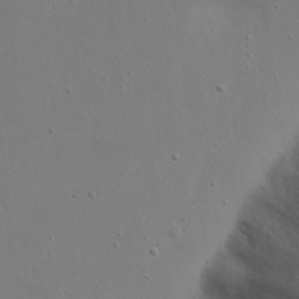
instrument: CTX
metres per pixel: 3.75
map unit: eHh
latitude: 17.5371
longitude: -71.6316
